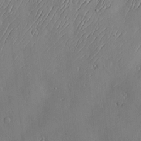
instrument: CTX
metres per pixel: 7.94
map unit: Hve
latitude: -10.8786
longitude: 173.7288
